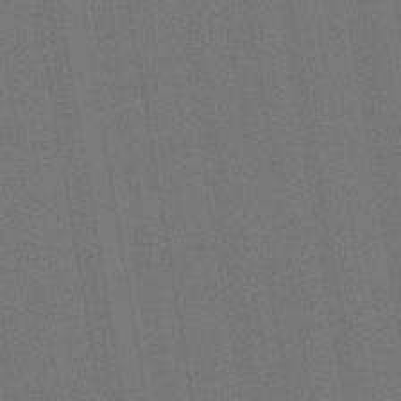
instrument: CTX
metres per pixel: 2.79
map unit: lHb
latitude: -47.3131
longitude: 72.9353
